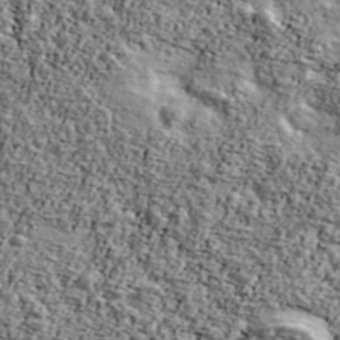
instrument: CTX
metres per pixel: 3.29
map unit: Ave
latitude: 42.5357
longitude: -110.5546
